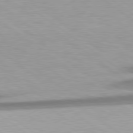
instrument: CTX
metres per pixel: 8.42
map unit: Hpe
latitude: 79.0081
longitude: -134.3467
